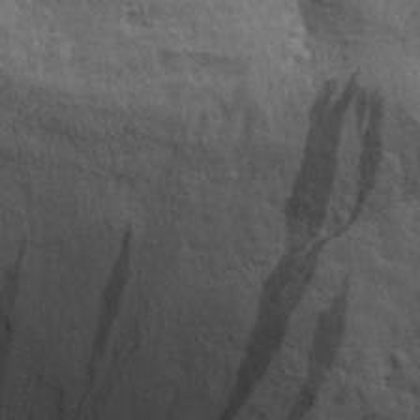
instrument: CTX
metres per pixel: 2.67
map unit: Aa
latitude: 30.3845
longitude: -135.6694
